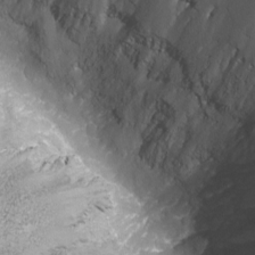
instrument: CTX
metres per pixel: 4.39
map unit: Nhu
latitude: -9.5021
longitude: -78.0633
